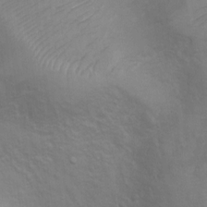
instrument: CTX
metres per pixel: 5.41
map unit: Hto
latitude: 6.8947
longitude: -35.9906
